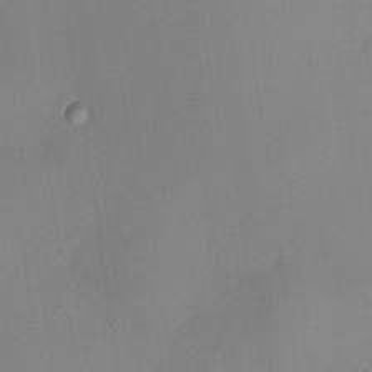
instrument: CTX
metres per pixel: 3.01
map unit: HNhu
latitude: 7.8961
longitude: 10.2740
